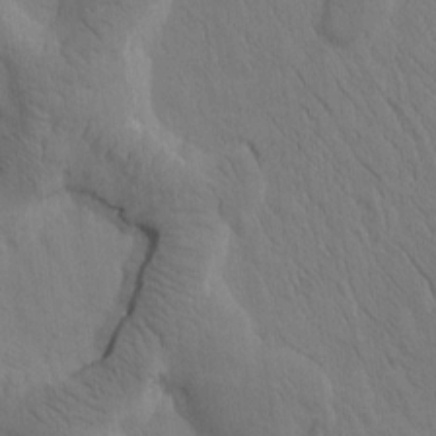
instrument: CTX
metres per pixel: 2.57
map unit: Htu
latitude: -1.2754
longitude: 172.3495
